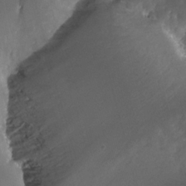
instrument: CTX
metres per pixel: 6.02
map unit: Htu
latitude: -12.4818
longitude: -74.0444
